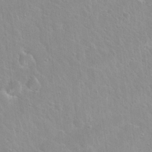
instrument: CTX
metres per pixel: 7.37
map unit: Hto
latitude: 22.1011
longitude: -52.3656
